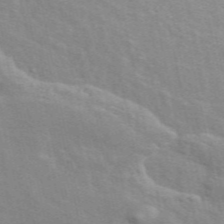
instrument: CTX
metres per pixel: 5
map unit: ANa
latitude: 48.8947
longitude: -77.6127
